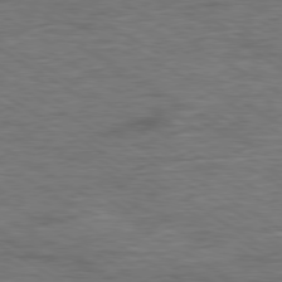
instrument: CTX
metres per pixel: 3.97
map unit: Ap
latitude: -80.1417
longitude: -77.9528
